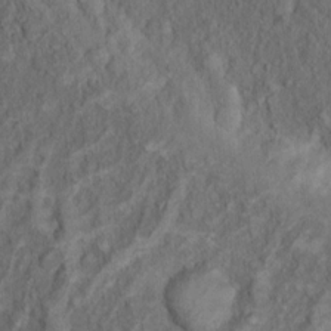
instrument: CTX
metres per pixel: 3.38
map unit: Nhu
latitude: 11.0459
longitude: -26.9703
